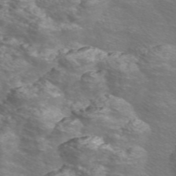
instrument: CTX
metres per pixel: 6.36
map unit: Nve
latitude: -56.4629
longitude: 53.0675
